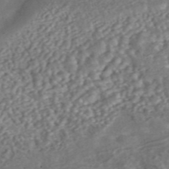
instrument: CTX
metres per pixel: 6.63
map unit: ANa
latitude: 45.8017
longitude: 36.9730
